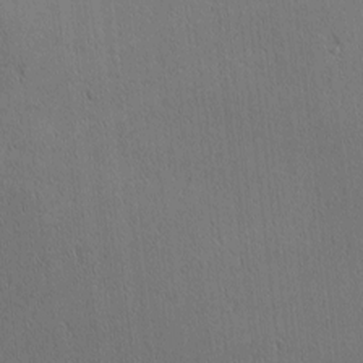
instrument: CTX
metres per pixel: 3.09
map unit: Nhu
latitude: 0.7624
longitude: -78.8002
